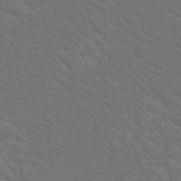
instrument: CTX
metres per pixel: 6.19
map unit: Nhu
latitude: 17.5182
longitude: -33.2726
